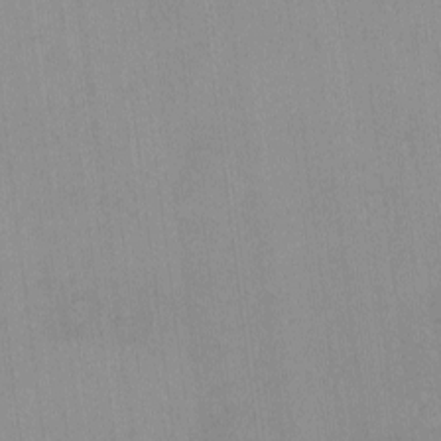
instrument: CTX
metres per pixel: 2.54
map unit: lHvf
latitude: -13.6344
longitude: -103.0647
